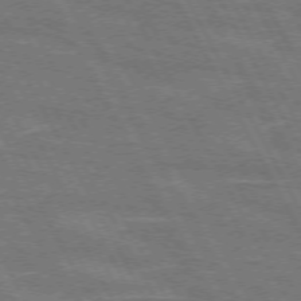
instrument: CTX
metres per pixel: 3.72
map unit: lApd
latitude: 71.6694
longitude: -55.0080
